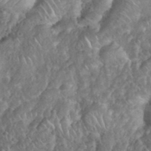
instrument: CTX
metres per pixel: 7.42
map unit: eHh
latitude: 38.1767
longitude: -58.5924
